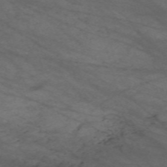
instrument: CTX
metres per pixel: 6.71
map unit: Nve
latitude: -59.8233
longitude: 61.7667
